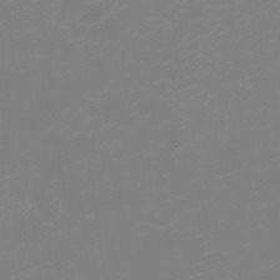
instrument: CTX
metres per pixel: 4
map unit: eHh
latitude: -2.7841
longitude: -75.3482
